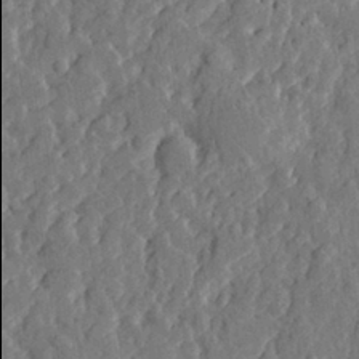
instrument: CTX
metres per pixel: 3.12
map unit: eHh
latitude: 29.9906
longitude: -77.9906
